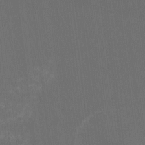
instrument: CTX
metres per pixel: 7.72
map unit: HNhu
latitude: -2.2550
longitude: -6.4601
